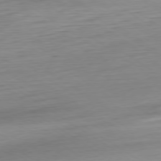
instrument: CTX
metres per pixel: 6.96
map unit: Ap
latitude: -79.3887
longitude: -94.2523
